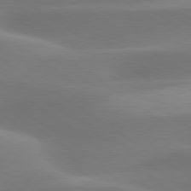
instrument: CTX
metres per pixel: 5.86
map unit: lApd
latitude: 79.6883
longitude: -92.3278
